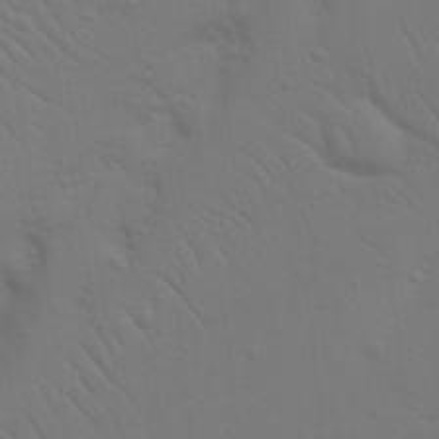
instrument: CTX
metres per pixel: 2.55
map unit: Nhu
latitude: 23.1025
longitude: -73.4049
